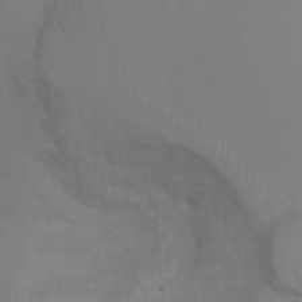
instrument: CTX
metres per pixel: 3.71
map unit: Ht
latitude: 1.1025
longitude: -32.9325
